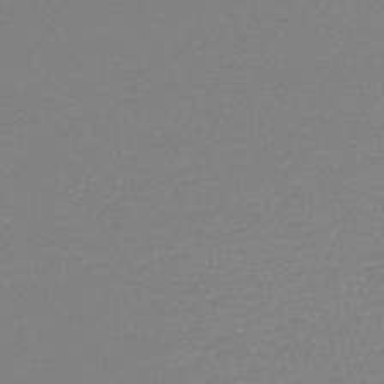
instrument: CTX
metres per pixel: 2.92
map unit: HNb
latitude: -45.1431
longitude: -45.3104
